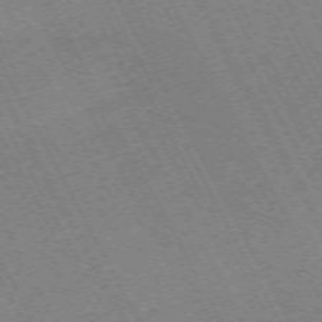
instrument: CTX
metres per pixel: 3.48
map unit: Hpe
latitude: -72.5762
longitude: 10.6896
